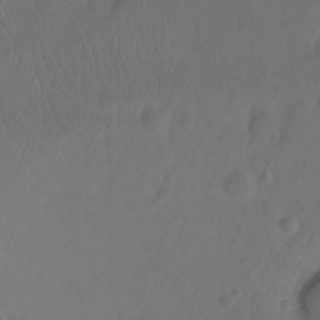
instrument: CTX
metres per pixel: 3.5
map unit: Hto
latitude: -12.1984
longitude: -39.7450
